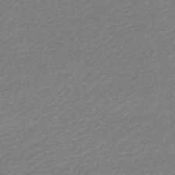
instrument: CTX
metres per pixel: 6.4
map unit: lHb
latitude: -46.8030
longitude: 58.2361
